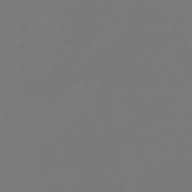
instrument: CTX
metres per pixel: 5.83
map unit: eHb
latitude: -46.4251
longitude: 84.8408
